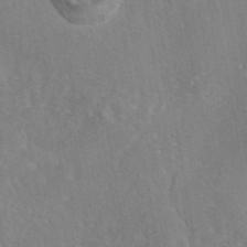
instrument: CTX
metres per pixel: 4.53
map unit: eAb
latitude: 45.6694
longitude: 109.3887
